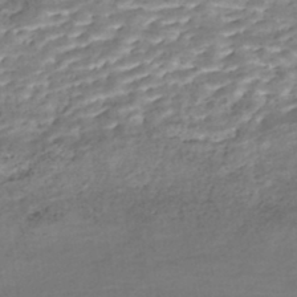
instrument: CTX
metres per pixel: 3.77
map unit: Nhe
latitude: -46.0472
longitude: 152.2739
